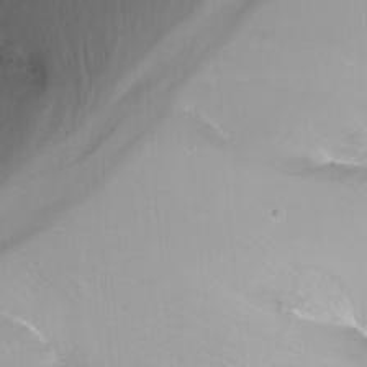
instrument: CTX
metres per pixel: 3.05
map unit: Nhu
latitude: -12.3873
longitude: -61.9717
